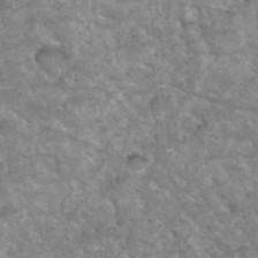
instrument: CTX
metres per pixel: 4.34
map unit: Hto
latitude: 36.0444
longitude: -49.7828
